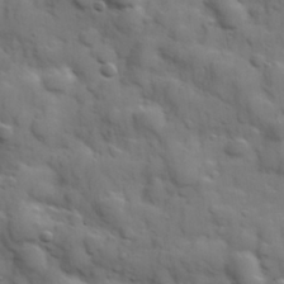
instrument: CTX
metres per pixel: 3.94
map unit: Hve
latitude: 31.6505
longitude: 150.5007
